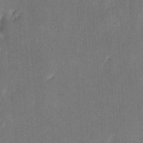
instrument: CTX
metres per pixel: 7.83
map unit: eHh
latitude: 8.1389
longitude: -73.6127
